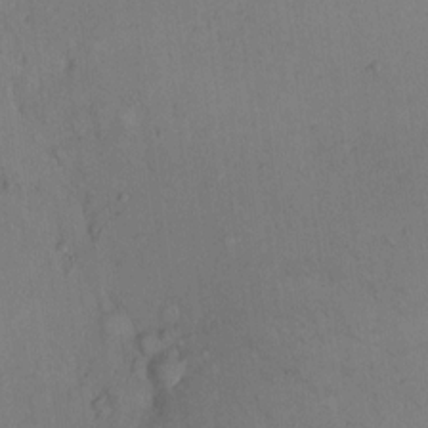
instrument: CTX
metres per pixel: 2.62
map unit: Hto
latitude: 11.8395
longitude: -58.9703
